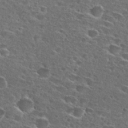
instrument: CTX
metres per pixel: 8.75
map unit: Hto
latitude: 27.6127
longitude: -47.1215
